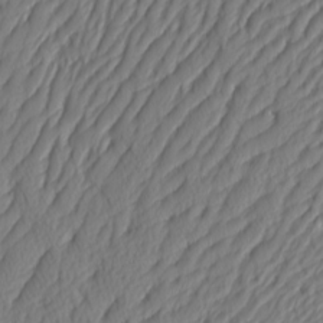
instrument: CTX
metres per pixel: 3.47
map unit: Htu
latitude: -4.4062
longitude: -72.0444
